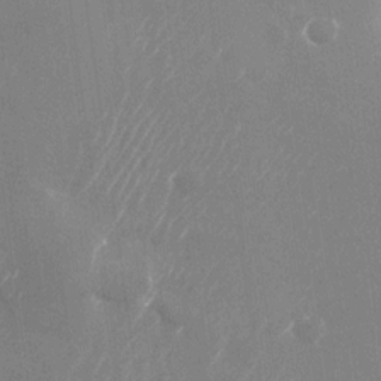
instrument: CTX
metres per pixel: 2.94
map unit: Nhu
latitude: -25.3510
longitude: -72.1011
